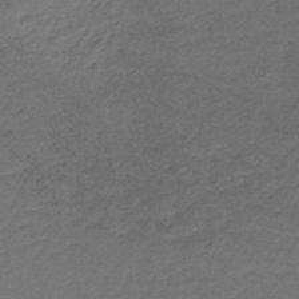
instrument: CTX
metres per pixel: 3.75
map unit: lHb
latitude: -43.1809
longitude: 62.3873
